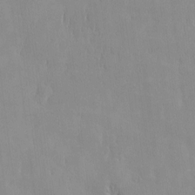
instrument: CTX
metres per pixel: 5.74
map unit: HNhu
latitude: -5.0297
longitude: 15.1809
